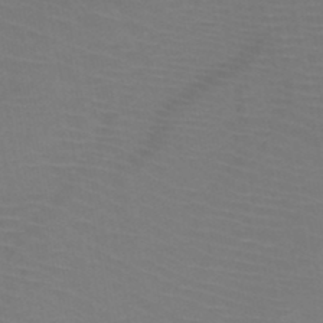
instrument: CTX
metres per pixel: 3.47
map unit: HNb
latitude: -47.2376
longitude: -43.8017
